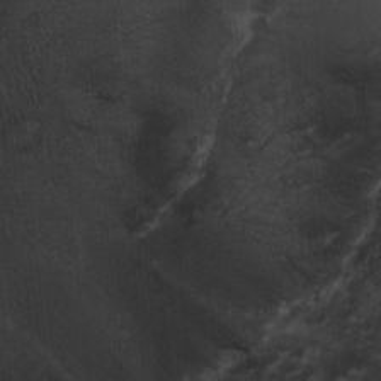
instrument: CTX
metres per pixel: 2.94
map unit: Nhu
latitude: -1.2565
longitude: -14.9892
